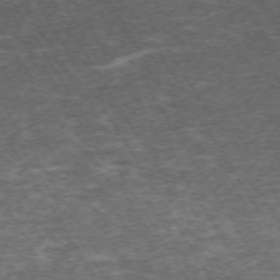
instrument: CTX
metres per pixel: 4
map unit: Hpe
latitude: -71.6155
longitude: 14.1606
